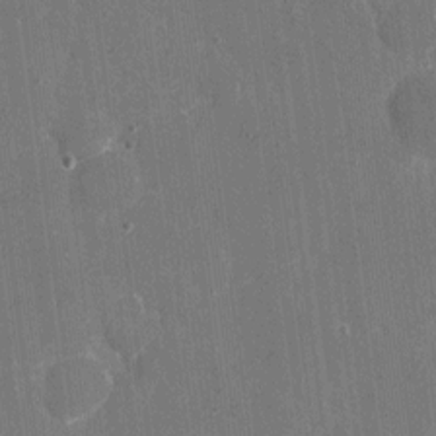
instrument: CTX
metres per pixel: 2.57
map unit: eHh
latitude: 7.0080
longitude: -67.8772
